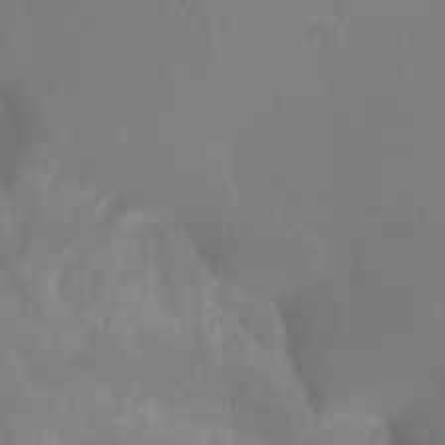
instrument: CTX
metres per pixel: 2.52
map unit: Htu
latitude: -12.1417
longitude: -73.5749
